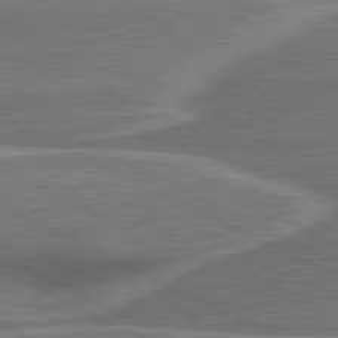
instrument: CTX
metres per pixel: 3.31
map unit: lApd
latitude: 81.3104
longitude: 141.6344
